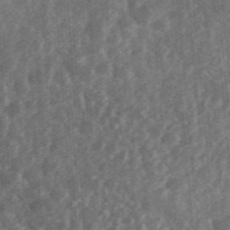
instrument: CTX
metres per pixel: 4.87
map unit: ANa
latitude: 36.3845
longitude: 14.8408
